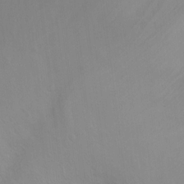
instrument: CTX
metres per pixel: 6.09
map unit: Ht
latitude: 5.2915
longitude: -28.8002
